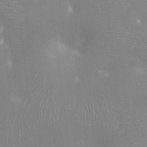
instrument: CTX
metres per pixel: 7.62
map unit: Ht
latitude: -14.6897
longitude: -40.5167
